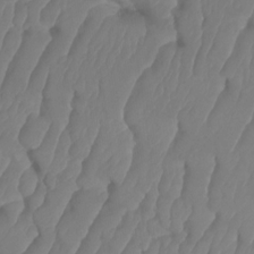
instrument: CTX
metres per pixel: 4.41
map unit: HNhu
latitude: -25.0864
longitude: 50.2739
